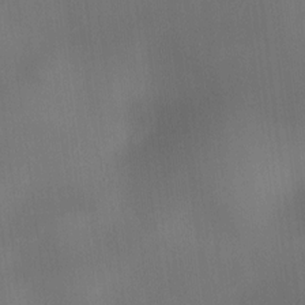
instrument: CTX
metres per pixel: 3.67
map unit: HNhu
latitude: 10.1200
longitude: 9.5966
